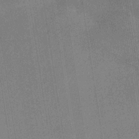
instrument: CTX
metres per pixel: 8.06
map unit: lHb
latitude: -34.5196
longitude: 65.5021
